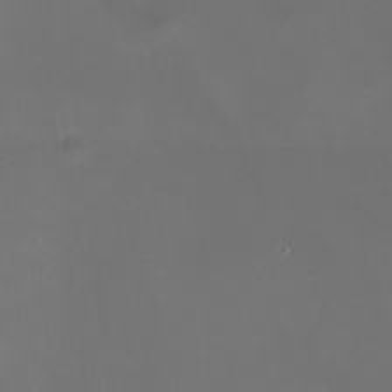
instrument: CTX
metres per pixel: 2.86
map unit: HNhu
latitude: 9.9906
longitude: 12.1039
